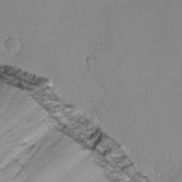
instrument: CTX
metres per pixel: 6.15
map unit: Nhu
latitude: -2.9730
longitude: -71.4804
